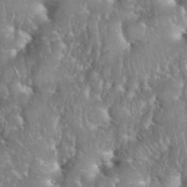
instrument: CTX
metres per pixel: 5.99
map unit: eHh
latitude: 39.5749
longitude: -57.9150
